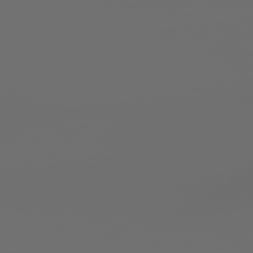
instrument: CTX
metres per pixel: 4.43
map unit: lApd
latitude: 78.9892
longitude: -167.1970
